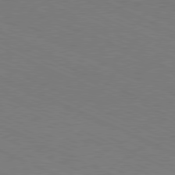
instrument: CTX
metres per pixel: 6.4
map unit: Hpe
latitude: -81.4833
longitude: 15.7667
